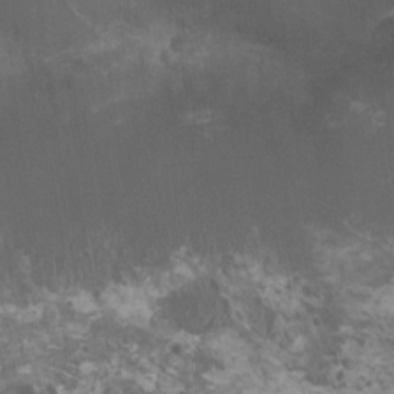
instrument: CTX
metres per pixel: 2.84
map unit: HNhu
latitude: 1.4237
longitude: 0.7841
